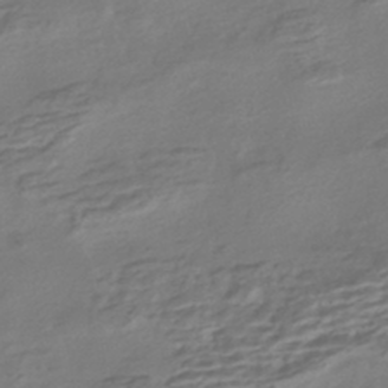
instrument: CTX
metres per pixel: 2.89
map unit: HNhu
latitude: -42.8219
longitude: 104.7841
